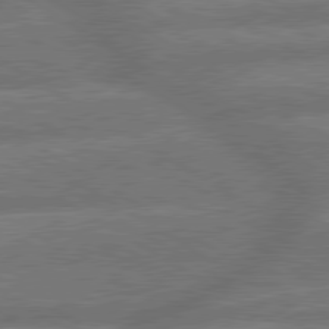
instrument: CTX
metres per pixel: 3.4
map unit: lApd
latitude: 79.8206
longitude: -165.8394
